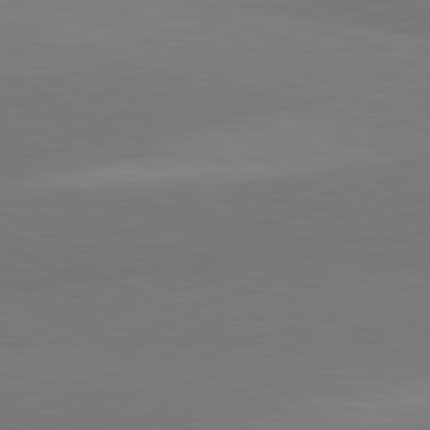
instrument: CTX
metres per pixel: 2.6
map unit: lApd
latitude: 81.7072
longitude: 157.9367
